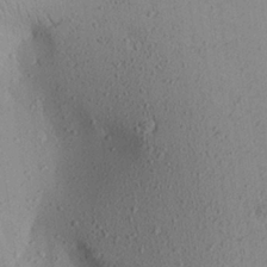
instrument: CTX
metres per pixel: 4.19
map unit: Aa
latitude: 23.9906
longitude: -144.7057
